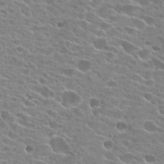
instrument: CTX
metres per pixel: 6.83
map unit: Hto
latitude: 24.4034
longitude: -42.7246
